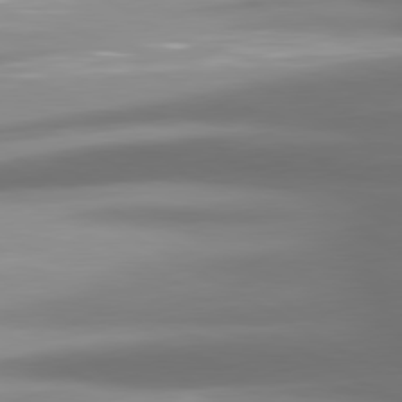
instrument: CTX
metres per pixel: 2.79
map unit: lApd
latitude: 80.1956
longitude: -139.5560
